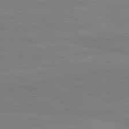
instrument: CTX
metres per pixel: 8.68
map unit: lApd
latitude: 81.9150
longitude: 166.4062
